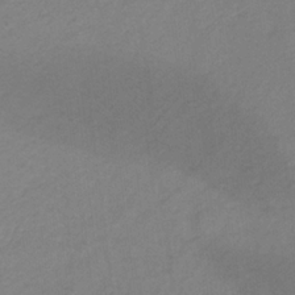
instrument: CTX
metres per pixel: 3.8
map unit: lHb
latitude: -32.4629
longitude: 64.1039
